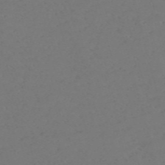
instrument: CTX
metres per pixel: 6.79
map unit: Nve
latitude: -58.5573
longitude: 60.4440
